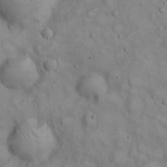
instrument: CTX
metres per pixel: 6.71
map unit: eHh
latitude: 22.9325
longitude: -61.1781
